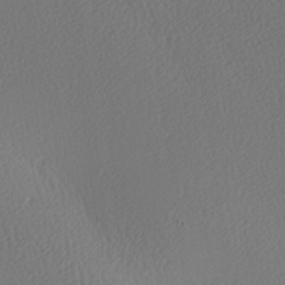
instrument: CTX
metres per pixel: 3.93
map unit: lAa
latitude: -9.6155
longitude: -128.0822
